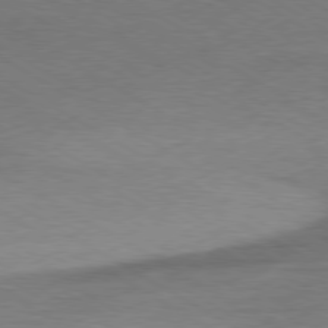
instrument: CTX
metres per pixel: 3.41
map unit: Ap
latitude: -80.2173
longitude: -87.1403
